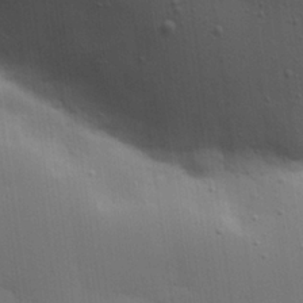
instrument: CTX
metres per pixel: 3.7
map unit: Hve
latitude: 27.6505
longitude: -91.5560
